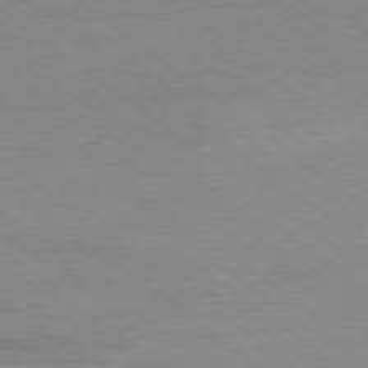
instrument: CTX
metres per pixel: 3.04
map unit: Hpe
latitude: -78.8030
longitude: 13.6911
